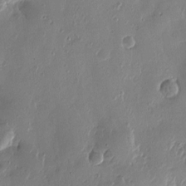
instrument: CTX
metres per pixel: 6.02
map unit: Htu
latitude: -2.0661
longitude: -177.4615
